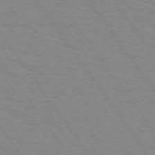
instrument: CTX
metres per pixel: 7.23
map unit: Hpe
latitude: 74.1011
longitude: -137.1970
